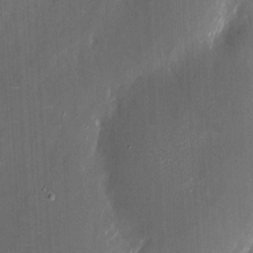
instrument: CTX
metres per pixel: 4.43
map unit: eHh
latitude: 5.5371
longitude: -68.8191
